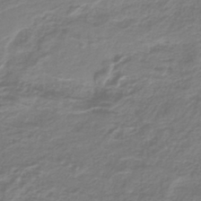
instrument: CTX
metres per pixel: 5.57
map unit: lHb
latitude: -41.1242
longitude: 52.1039
